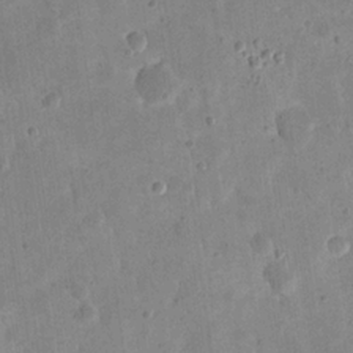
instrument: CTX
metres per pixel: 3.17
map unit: eHh
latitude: 21.8395
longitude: -66.5734
